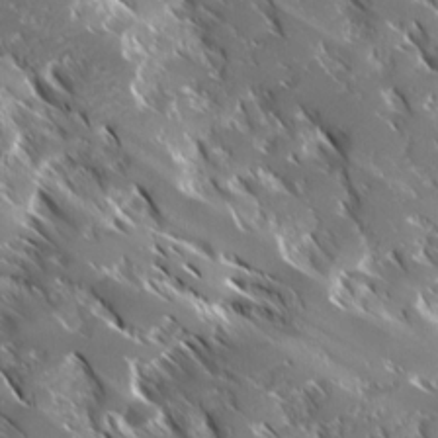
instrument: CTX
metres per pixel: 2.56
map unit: Ave
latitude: 17.0647
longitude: -130.2901
